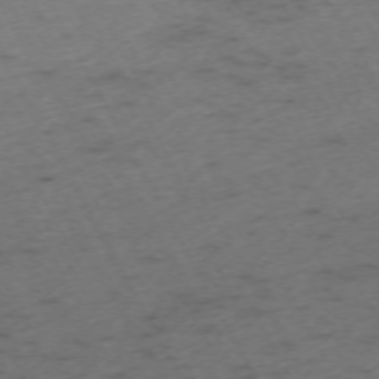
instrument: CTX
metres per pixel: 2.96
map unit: Ap
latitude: -72.7652
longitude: -70.2711
